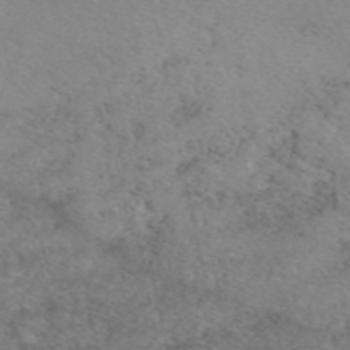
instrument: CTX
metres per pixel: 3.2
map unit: eAb
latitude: 50.1766
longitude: 106.8408
